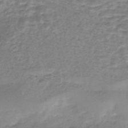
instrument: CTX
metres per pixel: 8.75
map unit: Nhe
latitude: -45.9556
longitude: 153.6533
